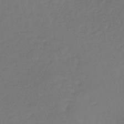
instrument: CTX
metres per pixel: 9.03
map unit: lHb
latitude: -42.3873
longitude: 65.1242
